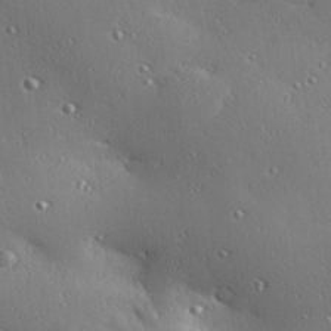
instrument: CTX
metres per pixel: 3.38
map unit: Hve
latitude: 28.0822
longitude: -91.6316
